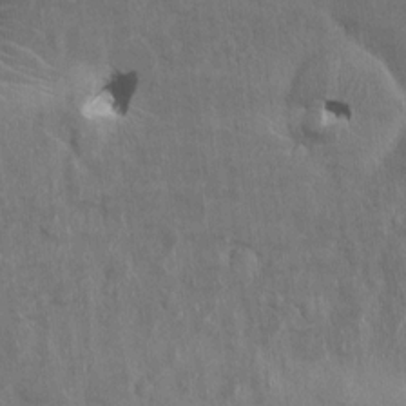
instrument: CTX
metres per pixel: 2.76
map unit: HNhu
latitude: 4.3278
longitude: 4.1605
